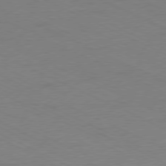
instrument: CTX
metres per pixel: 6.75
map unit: Ap
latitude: -78.1794
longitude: -73.0648
